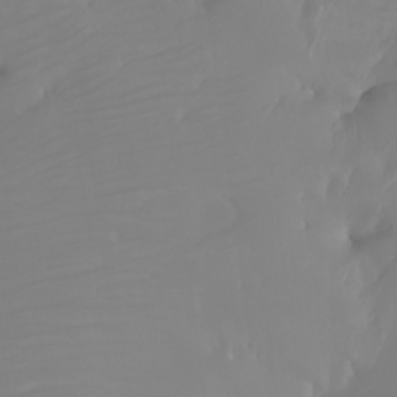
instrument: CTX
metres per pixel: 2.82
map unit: Nhu
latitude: -6.7463
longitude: -88.9325
